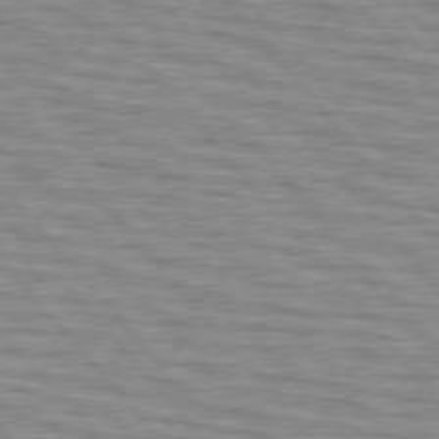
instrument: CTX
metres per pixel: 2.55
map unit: lApd
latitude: 76.3467
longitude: -76.5545
